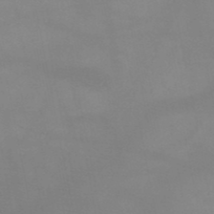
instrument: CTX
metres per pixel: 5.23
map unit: HNb
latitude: -49.0865
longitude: -40.6679
